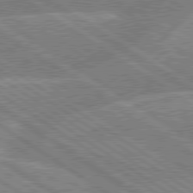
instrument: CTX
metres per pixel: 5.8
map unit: lApd
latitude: 79.4994
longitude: -158.0633
